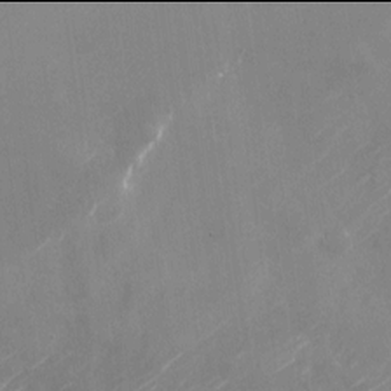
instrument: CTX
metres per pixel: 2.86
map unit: Nhu
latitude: -22.0094
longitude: -72.4790
